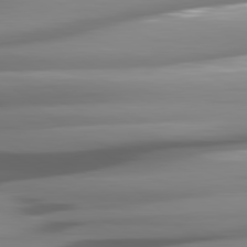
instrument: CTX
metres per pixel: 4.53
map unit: lApd
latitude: 81.1592
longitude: -145.1970
